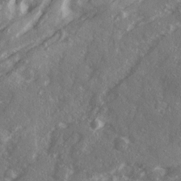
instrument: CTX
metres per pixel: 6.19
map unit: Ave
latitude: 19.4615
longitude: -130.2712
